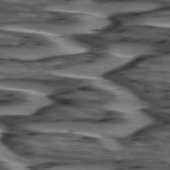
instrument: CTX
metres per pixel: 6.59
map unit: lApd
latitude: 75.3482
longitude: -72.6302
